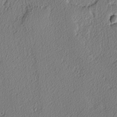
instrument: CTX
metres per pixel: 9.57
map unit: lAvf
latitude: -3.5777
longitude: -108.8758
